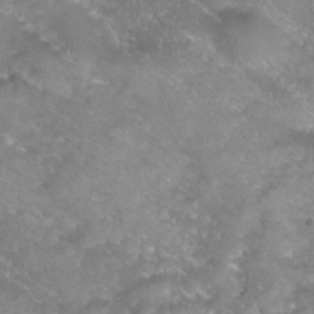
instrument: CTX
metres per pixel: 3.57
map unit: Nhu
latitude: 24.9324
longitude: -53.7450
